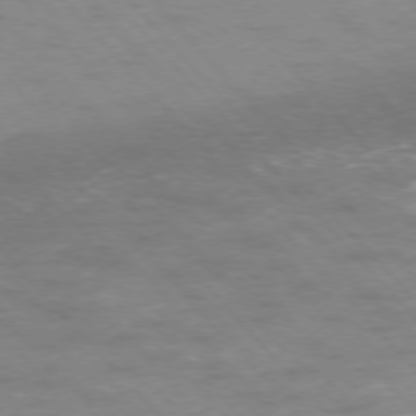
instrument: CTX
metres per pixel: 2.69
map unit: Ap
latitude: -76.6518
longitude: -61.2915
